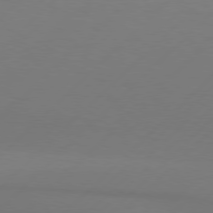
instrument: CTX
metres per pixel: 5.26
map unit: Hpe
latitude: 77.4615
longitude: -131.8206
